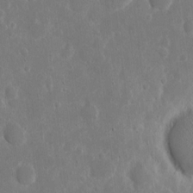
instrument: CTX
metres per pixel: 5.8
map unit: eHh
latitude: 7.6505
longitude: -70.7246
